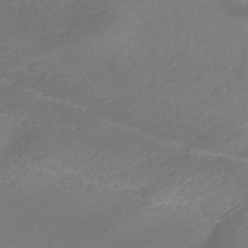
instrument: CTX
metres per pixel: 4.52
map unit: HNhu
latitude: -43.8422
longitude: 89.9556
